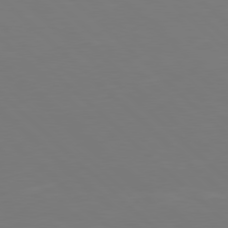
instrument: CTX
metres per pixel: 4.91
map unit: Hpe
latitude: 78.0633
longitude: -169.9528
